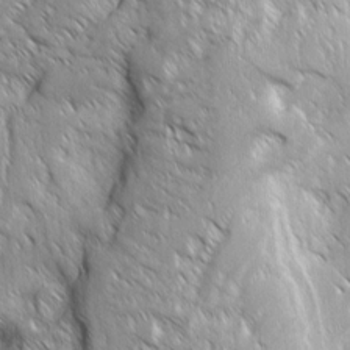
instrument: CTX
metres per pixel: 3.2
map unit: Aa
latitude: 8.1389
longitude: -132.4979
